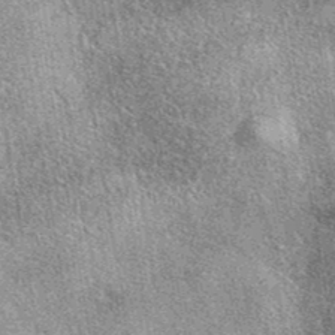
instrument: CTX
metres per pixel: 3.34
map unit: eAb
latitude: 39.9717
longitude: 105.9178
